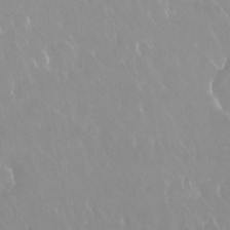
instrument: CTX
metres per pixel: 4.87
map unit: Nhu
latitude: 29.7638
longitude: -56.8946
